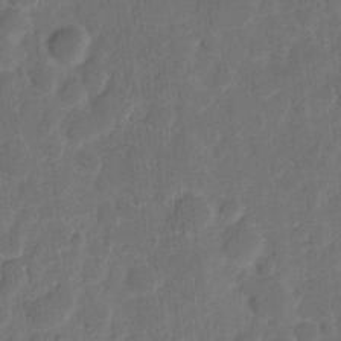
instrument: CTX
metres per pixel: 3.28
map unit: eHh
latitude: 8.4223
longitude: -65.6127
